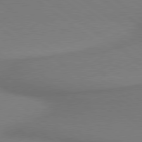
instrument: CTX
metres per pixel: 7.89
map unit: lApd
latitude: 79.1592
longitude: 179.5399
